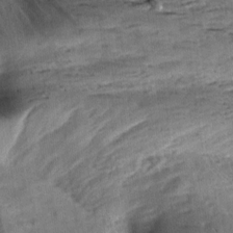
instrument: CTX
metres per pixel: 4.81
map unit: Aa
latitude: 10.4223
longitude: -141.8772
